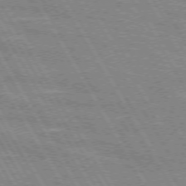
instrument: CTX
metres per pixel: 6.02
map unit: lApd
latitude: 72.0444
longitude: -55.9339
